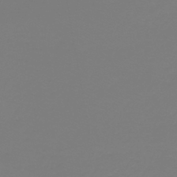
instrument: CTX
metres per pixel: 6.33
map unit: lHb
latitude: -42.7274
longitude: 63.9745
